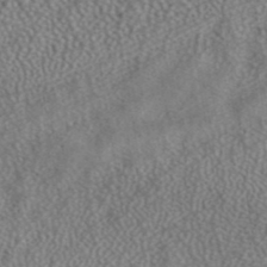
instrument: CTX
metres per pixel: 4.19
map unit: ANa
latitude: 39.6694
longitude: 24.5763
